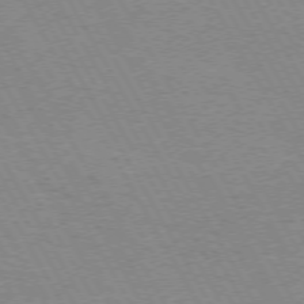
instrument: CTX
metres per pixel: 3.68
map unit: Hpe
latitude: 72.3090
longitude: -128.6490
